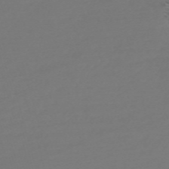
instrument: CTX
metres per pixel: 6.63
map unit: Nve
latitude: -59.1431
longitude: 56.8597
